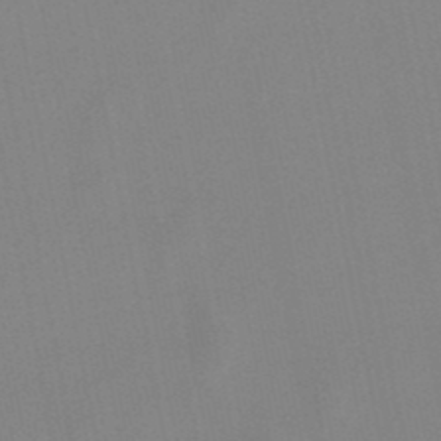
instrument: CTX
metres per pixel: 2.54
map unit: lHb
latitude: -48.9164
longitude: 71.1998
